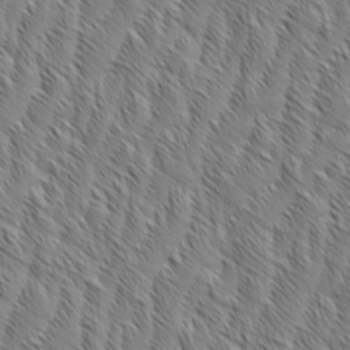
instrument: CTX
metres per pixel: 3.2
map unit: Aa
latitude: 6.0633
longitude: -129.9717
